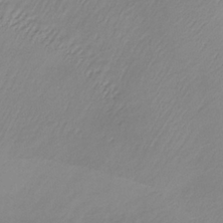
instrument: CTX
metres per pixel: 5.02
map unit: HNb
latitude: -33.9556
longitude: 64.1606
